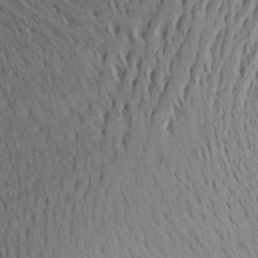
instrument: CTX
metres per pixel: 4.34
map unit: Aa
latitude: 26.4601
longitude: -145.5938
